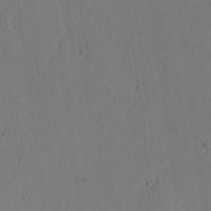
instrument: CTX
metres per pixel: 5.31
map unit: lHvf
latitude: 17.1781
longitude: -114.5923
